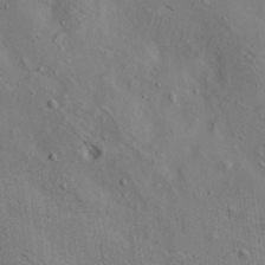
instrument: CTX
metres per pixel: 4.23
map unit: lAa
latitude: 19.5182
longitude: -139.7639
